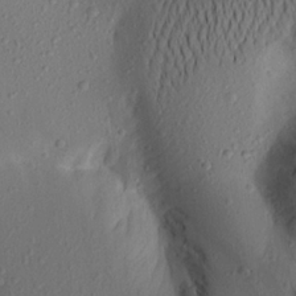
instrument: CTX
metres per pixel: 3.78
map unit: Aa
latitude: 21.0270
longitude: -146.1956
